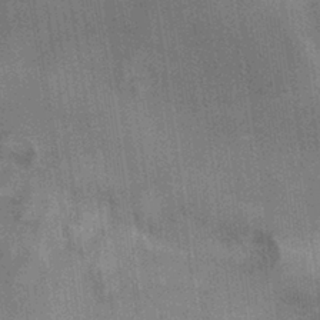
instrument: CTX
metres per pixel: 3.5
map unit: Nhu
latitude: 0.6301
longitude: -17.1970
